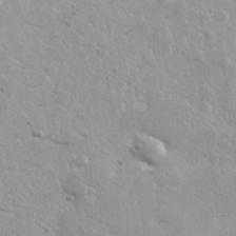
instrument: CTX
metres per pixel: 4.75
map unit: lHvf
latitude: 31.5183
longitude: -89.2726
